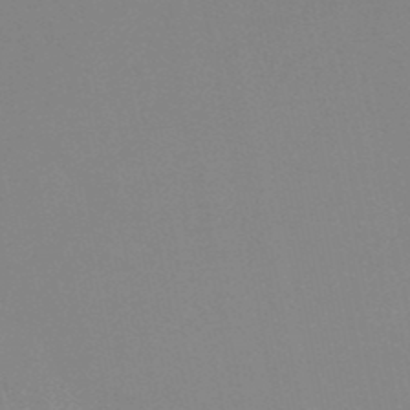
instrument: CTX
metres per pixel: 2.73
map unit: lHb
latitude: -49.1998
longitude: 69.3698
